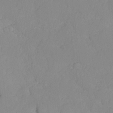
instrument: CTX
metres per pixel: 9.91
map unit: Ave
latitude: -9.3698
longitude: -116.9514
